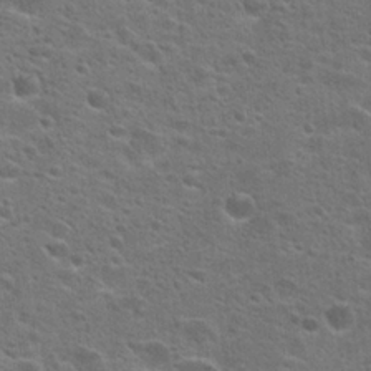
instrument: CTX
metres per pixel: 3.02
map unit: Hto
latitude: 23.8961
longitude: -47.0459
